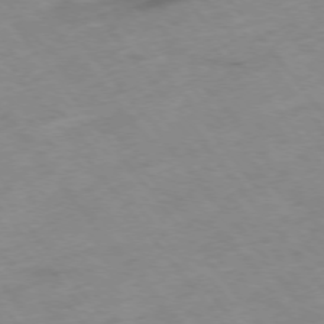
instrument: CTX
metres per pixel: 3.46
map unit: Hpe
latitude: -76.0472
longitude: -18.8569
